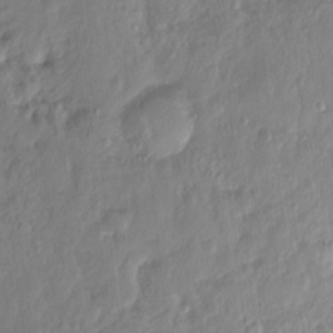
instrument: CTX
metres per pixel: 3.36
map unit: Ht
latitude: -14.6708
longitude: -41.8583
